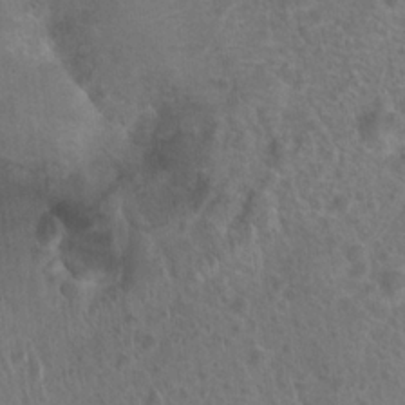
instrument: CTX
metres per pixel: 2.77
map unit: Hto
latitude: 17.5938
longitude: -41.8205
